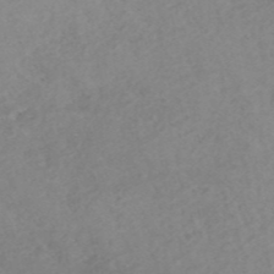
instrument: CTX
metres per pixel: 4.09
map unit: ANa
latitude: 43.3482
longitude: 27.0864
